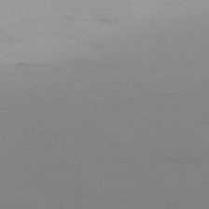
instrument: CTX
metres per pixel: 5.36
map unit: Ap
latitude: -76.7085
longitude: -79.9339
